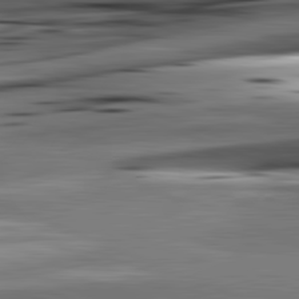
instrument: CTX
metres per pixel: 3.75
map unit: lApd
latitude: 82.3845
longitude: 151.6911
